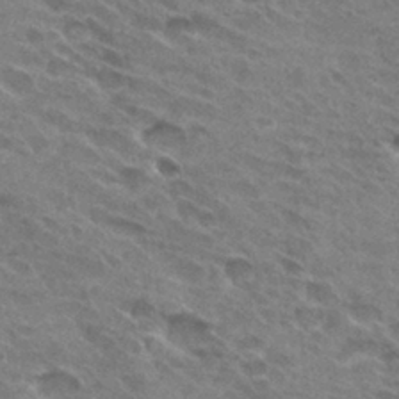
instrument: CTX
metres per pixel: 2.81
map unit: Hto
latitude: 31.1970
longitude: -45.5560
